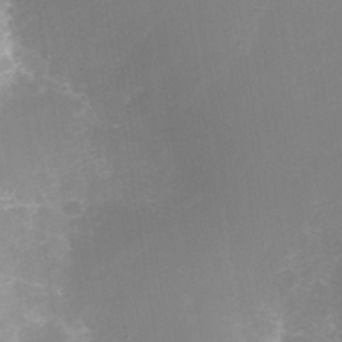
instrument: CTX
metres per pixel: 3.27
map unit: Nhe
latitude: -37.1242
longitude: -113.0080
